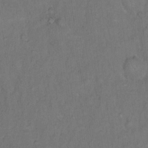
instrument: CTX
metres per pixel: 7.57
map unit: Hto
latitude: 11.5371
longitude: -60.5168
